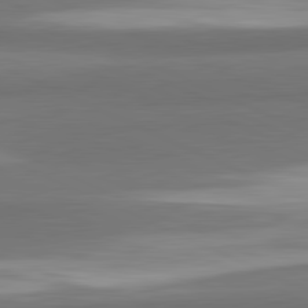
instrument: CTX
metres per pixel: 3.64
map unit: lApd
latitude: 81.8772
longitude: 172.9730
